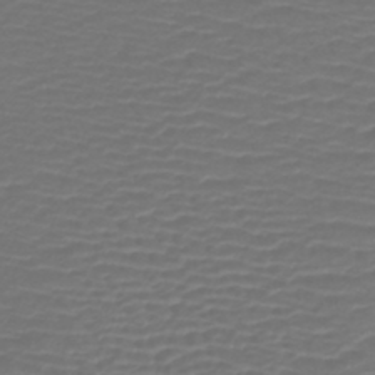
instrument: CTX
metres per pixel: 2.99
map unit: lHb
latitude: -43.7099
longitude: 77.1431
